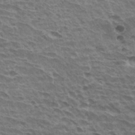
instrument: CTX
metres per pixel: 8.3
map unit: Hto
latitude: 31.0081
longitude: -41.3859
